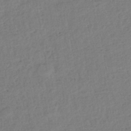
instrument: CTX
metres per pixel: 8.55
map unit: lHb
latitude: -41.0297
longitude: 72.9164
